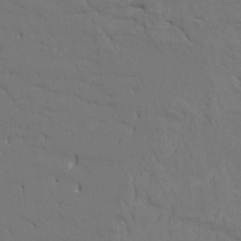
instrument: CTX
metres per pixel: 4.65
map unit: HNhu
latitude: 7.6694
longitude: -4.4601
